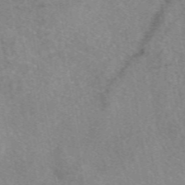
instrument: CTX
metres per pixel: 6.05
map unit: eAb
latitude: 48.2522
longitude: 111.0675
